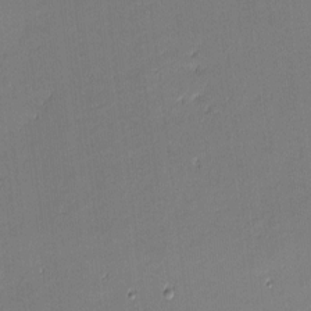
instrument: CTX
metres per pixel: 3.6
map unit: eHh
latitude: -3.0486
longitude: -81.6505
